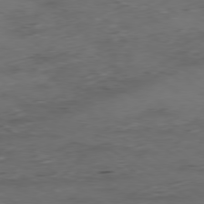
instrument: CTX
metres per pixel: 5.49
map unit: Ap
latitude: -79.4832
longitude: -57.8583
